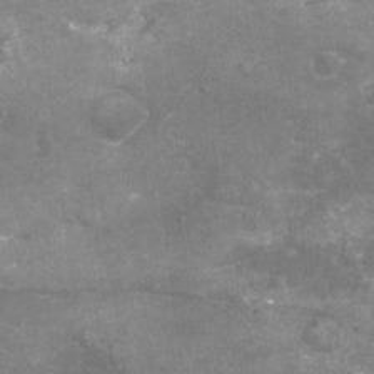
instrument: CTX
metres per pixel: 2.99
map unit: Nhu
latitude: -19.0109
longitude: -57.0269
